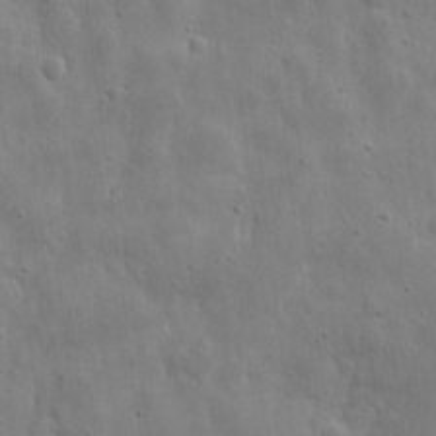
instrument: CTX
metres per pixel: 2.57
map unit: eHh
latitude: 9.7450
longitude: -73.0837
